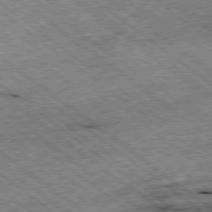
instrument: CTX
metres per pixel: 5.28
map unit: Ap
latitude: -79.0297
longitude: -50.9702
